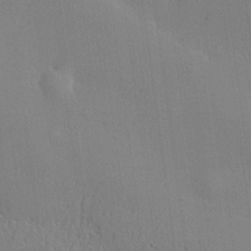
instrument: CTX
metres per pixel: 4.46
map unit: lHvf
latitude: 21.1970
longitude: 143.2942
